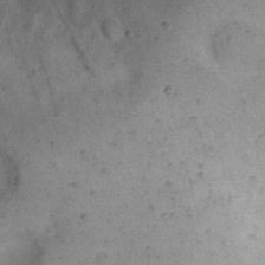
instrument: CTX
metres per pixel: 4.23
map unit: eHh
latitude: 24.4412
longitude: -70.1767
